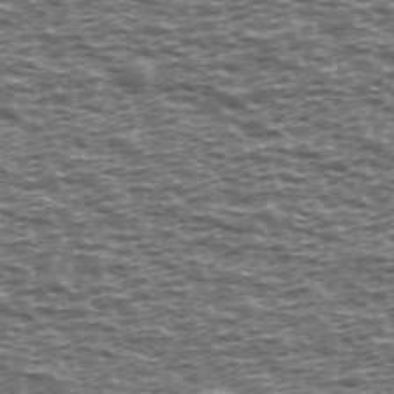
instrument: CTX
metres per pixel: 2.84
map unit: Ave
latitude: 39.0647
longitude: -112.6679
